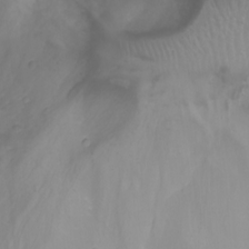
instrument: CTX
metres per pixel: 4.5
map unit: Nhu
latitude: -5.2187
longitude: -80.1200
